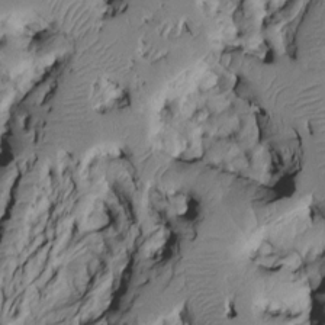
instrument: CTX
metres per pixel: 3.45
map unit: Htu
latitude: -4.9163
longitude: 156.5574
